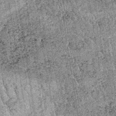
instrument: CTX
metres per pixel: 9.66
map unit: lHb
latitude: -37.1053
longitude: 67.3510
